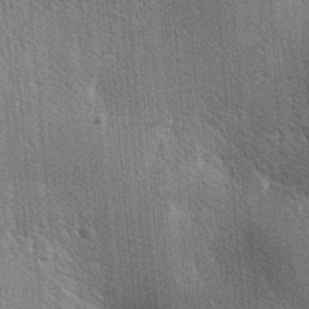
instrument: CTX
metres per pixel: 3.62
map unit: lAa
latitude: -7.5399
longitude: -124.3656
